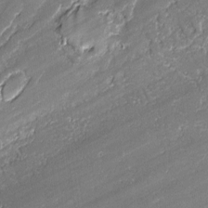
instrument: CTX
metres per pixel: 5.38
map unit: lAvf
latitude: -1.2376
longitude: -108.6301
